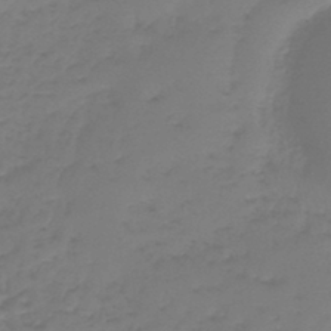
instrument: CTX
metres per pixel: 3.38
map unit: lHb
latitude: -43.0675
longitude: 59.5588
